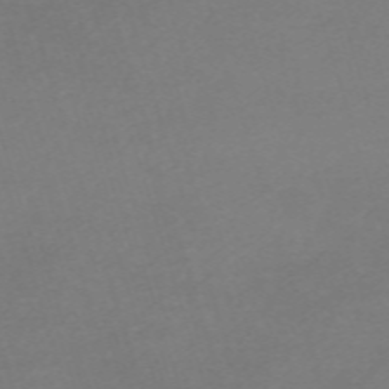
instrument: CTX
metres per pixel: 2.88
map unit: eHh
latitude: -61.9556
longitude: 51.2943
